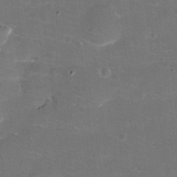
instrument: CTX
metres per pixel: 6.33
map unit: eHh
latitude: -11.4643
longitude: -62.1011
